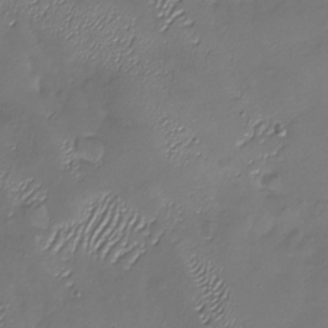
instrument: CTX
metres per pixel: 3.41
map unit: Nhu
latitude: -27.5399
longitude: -59.2348
